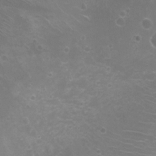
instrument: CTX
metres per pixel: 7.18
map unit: Nhu
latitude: 5.1592
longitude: -17.8017
